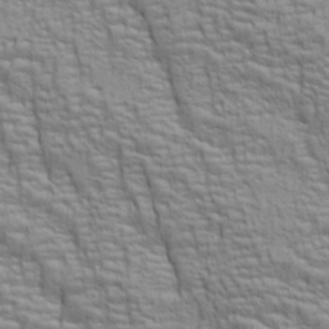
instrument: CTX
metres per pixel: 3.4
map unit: lAa
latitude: 7.0647
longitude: -115.5938
